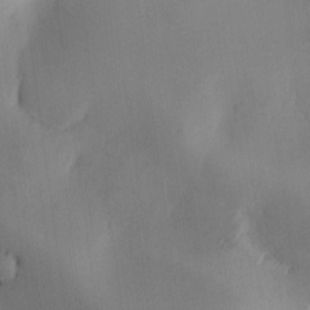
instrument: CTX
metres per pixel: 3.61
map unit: Ave
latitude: -10.6896
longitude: -121.9150
